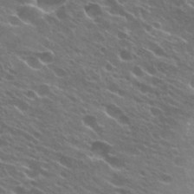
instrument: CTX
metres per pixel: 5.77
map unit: Hto
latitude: 24.7246
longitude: -37.6127
